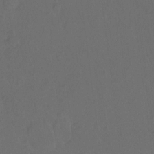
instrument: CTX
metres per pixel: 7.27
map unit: Hto
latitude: -10.3495
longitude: -37.1970
